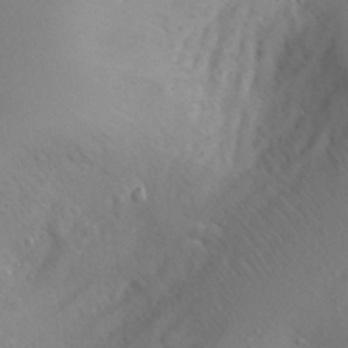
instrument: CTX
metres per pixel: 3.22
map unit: Aa
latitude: 26.5735
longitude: -147.8395
